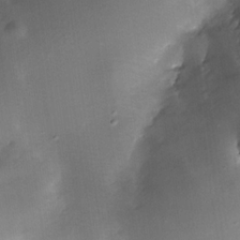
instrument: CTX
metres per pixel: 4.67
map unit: Nhe
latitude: -32.6330
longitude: -116.5168
